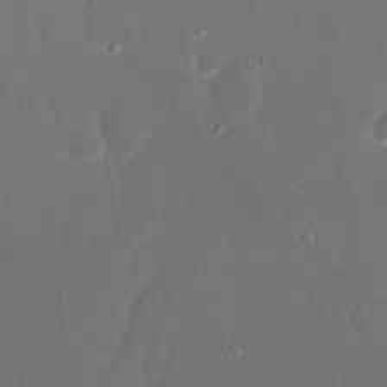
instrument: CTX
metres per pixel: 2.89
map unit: eHh
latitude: 17.0836
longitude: -72.7813
